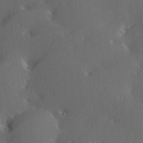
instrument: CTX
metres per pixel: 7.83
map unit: Hve
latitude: 27.0270
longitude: -94.3656
